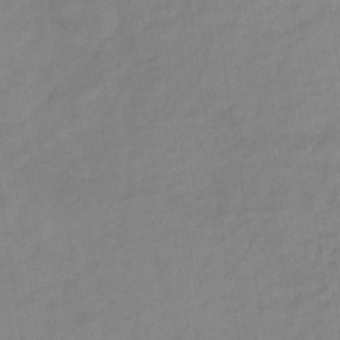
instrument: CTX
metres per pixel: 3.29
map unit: lHb
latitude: -34.8597
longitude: 72.6896
